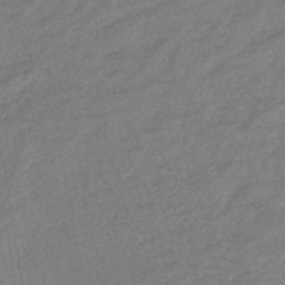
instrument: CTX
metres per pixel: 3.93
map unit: lHb
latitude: -43.4454
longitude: 79.4454
